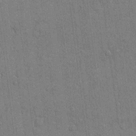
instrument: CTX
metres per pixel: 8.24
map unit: eHh
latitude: 14.9514
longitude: -69.1214
